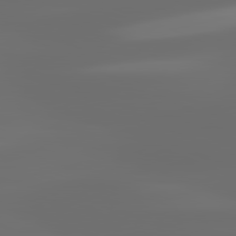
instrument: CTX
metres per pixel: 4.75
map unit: lApd
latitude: 81.5371
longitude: -144.9136
